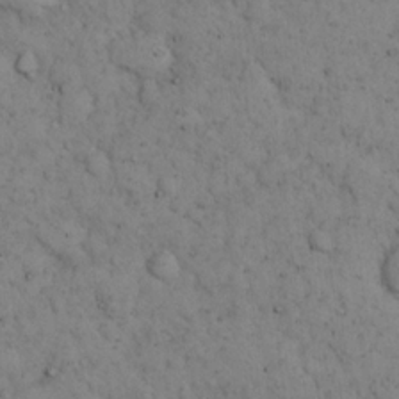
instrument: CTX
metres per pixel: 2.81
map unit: eHh
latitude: 15.8962
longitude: -63.8962
